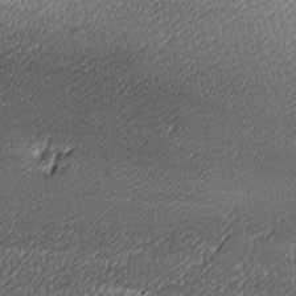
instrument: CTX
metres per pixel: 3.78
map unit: lAa
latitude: -10.6708
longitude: -126.3467
